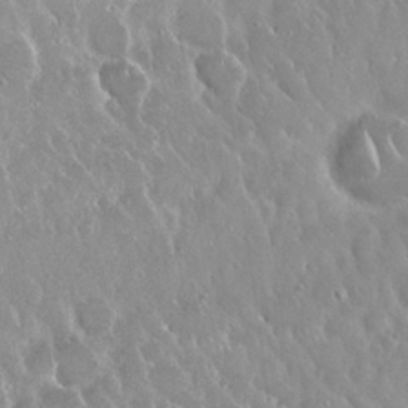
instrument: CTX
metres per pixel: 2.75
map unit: Nhu
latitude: 24.7624
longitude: -60.8569
